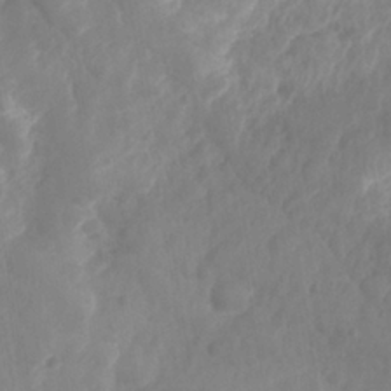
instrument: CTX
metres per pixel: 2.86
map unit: Nhe
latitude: -36.2361
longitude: -177.9150
